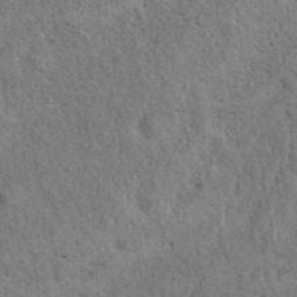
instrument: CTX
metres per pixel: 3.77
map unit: eAb
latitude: 39.4237
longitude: 113.6155
